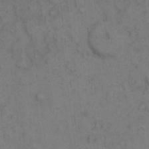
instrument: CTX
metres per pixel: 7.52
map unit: eHh
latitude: 9.5938
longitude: -63.1026
